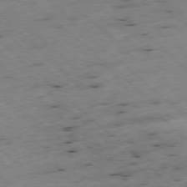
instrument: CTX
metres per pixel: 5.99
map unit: Ap
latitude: -77.8800
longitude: -60.0255
